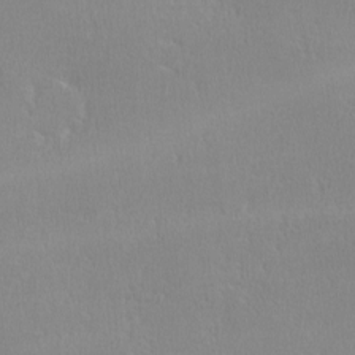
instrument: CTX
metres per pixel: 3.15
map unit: lHvf
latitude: -12.5952
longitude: -99.8772
